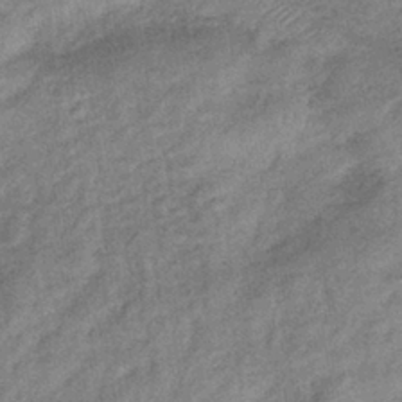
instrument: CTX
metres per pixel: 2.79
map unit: eHb
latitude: -39.4077
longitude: 80.1417
